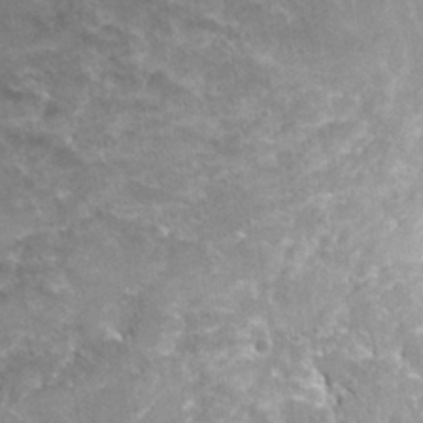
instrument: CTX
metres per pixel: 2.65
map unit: Hto
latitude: 28.4034
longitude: -39.1970
